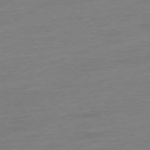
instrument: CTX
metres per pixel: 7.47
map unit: Hpe
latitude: -76.5952
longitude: -15.0081
